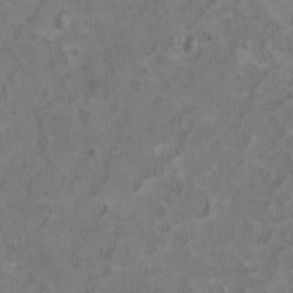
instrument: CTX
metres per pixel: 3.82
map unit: HNhu
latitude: 2.6490
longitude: -3.4993
